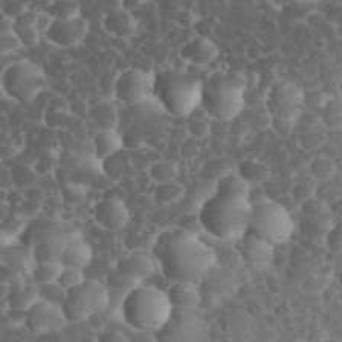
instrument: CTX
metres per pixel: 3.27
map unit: eHh
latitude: 33.4049
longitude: -64.9514
